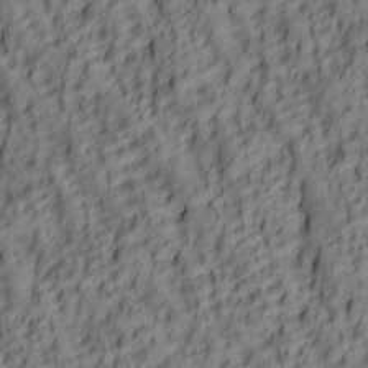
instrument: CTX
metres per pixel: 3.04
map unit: lAa
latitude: 5.8583
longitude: -116.5168
